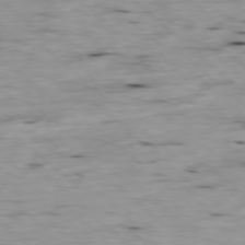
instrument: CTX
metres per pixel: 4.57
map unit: Ap
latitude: -78.2928
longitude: -89.0459
